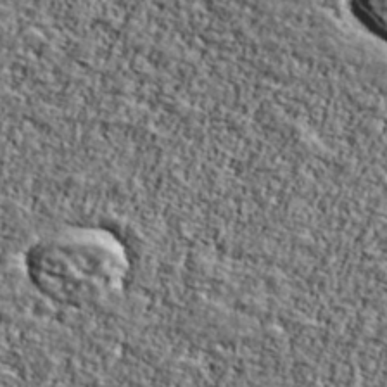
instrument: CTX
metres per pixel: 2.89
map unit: Ave
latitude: 42.1956
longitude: -110.8191
